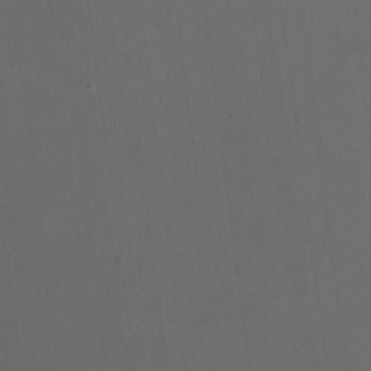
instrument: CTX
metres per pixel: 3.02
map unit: Nhu
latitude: -12.7274
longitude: -41.5560
